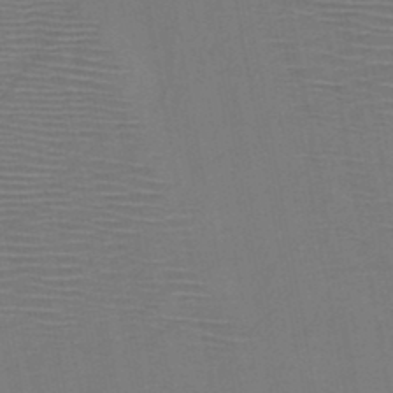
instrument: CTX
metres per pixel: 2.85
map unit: HNb
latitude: -46.8219
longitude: -40.4789
